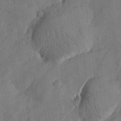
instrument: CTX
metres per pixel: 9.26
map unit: Htu
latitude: -1.7856
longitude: -176.4412
